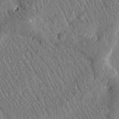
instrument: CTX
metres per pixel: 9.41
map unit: Htu
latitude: -0.9164
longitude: 172.4629
